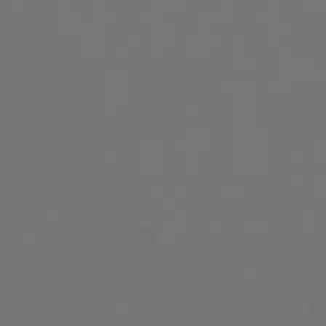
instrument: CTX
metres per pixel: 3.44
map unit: lHb
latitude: -47.6155
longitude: 72.7652
